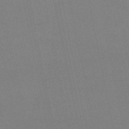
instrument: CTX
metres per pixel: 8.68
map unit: lHb
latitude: -47.1620
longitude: 58.6518
